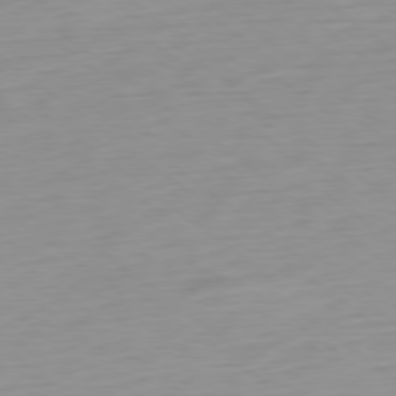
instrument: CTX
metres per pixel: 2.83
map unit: Ap
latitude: -78.9541
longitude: -66.2522
